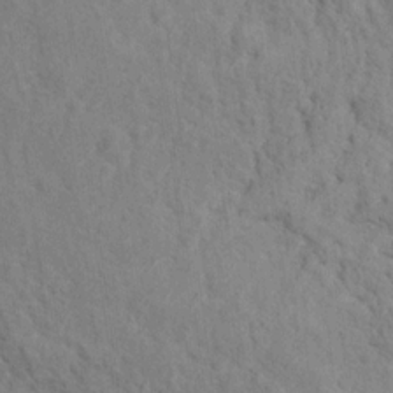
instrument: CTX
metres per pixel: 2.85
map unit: Hto
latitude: 13.8017
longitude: -38.0255
